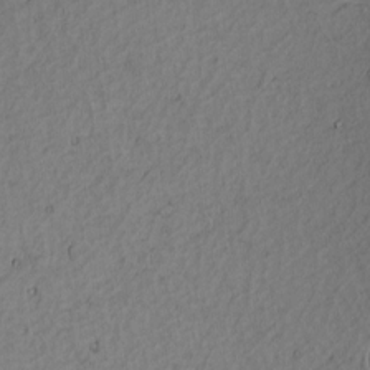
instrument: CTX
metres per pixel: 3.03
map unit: Htu
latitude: -3.3698
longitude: 167.3699
